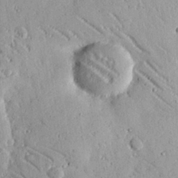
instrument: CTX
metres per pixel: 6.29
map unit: eHh
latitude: 26.1578
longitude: -79.9717
